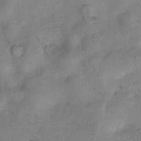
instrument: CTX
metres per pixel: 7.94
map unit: Nhu
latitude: 8.0633
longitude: -23.0269
